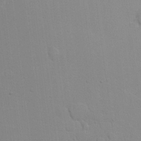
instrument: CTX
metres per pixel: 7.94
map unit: lHvf
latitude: 22.1200
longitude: 141.3132
